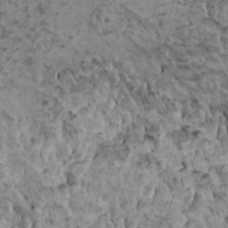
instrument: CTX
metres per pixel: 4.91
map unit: HNhu
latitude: 6.4601
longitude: -0.9891
